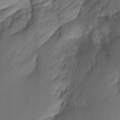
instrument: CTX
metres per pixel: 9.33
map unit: Nhu
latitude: -6.4629
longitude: -67.5182
